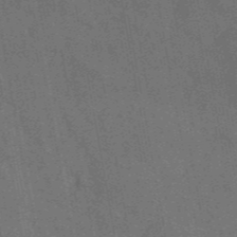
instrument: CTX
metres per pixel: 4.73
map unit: ANa
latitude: 44.2333
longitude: 29.7289
